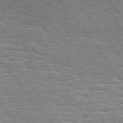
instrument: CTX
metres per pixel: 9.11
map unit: Hpe
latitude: 74.2900
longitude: -138.7057
